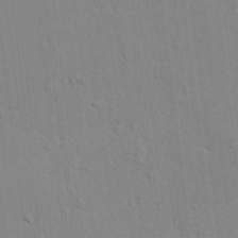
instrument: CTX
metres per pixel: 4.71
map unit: lAvf
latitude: 24.4978
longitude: -111.7072
